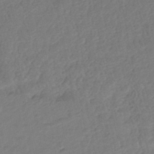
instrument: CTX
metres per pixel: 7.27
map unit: HNhu
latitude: -46.5196
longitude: 92.8786
